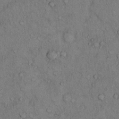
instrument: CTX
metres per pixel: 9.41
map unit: Hto
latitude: 10.1389
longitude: -59.5371
